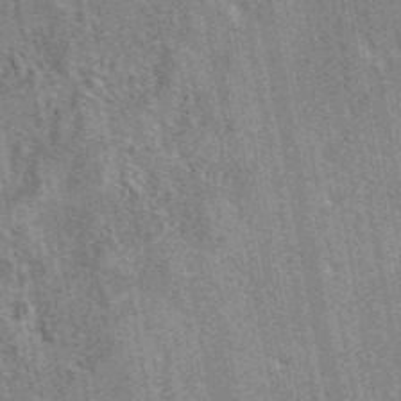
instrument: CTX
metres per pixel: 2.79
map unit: eAb
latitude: 45.5560
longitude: 110.5006
